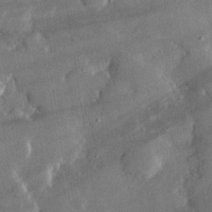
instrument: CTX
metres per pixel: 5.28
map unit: lHvf
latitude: 32.4790
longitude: -92.1766
